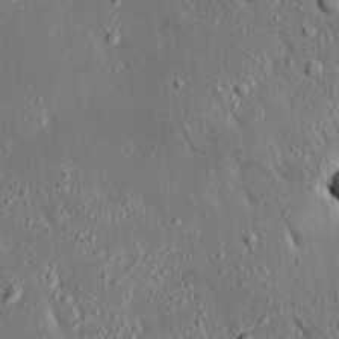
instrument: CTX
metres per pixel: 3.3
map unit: Ave
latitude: 17.2537
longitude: -140.2711
